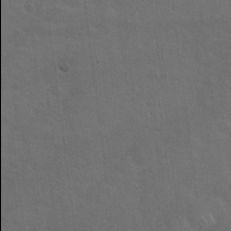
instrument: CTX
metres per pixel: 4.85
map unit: Hto
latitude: 19.2915
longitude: -53.9906
